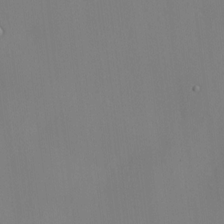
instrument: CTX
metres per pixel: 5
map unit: HNhu
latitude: 10.6869
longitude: 22.7652
